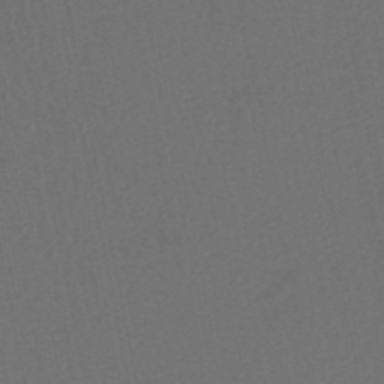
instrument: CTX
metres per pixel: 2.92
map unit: HNhu
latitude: -49.2754
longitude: 100.6518
